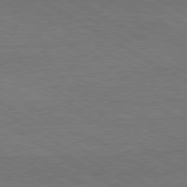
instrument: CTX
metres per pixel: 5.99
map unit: Hpe
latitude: -80.6897
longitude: 19.8611
